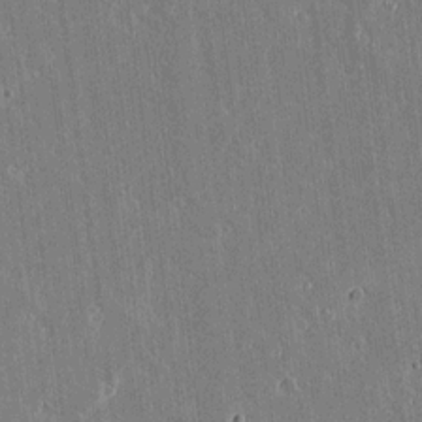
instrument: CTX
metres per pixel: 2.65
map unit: lAvf
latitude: 14.8947
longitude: -128.7057
